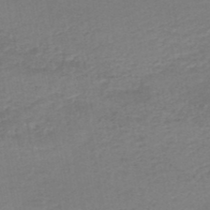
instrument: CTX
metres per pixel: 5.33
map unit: HNhu
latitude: -47.9556
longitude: 99.8422
